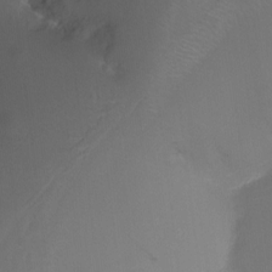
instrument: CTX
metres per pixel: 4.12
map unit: Nhu
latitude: -17.9178
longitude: -45.5182
